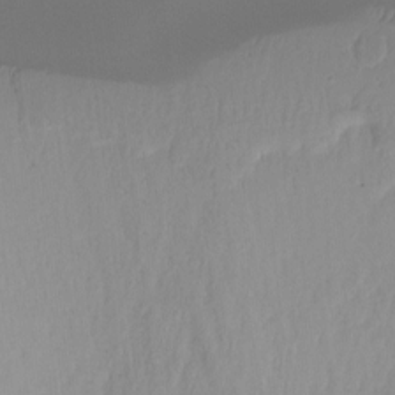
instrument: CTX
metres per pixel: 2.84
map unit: Ht
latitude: -15.8234
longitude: -44.6112
